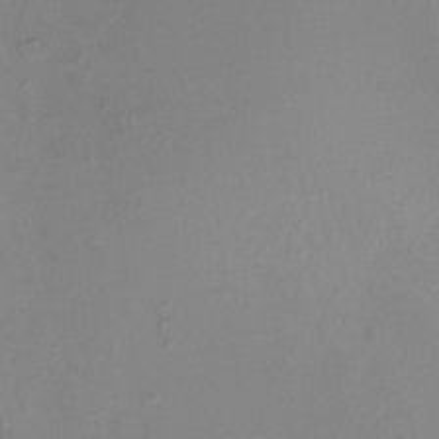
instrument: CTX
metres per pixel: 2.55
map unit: HNhu
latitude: 5.4993
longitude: 9.3132
